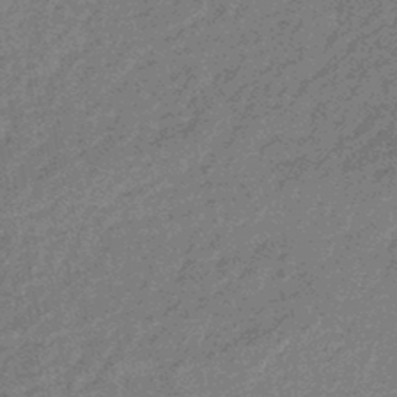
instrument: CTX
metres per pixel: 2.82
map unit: eHb
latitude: -44.6896
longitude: 88.8597
